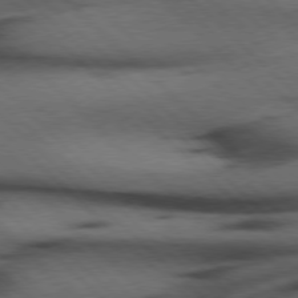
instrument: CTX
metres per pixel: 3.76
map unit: Hpe
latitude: 77.2159
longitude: -155.6127
